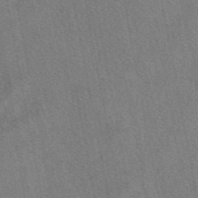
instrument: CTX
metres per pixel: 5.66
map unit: eAb
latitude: 48.4412
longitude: 112.8786
